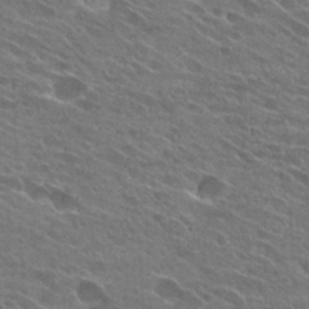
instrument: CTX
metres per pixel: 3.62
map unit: Hto
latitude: 25.7449
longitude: -43.8206
